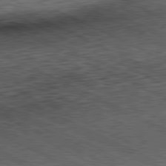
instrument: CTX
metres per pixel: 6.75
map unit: Hpe
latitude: -81.6155
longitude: 10.1984
